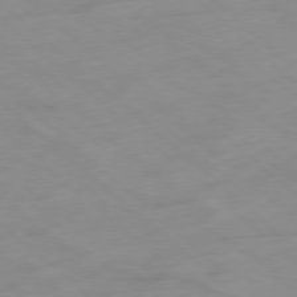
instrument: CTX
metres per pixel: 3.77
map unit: Hpe
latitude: -78.5384
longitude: -18.0822
